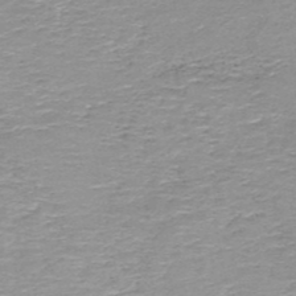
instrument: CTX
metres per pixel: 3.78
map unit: HNb
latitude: -50.4818
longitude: -47.9150
